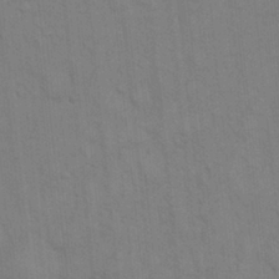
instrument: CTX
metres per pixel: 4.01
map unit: Hto
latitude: 13.8206
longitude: -57.5938
